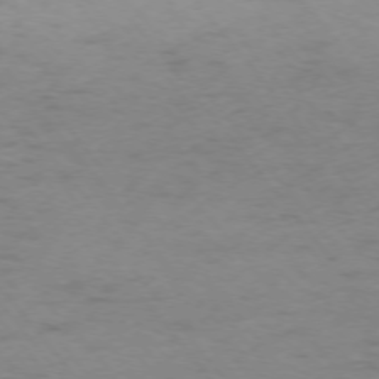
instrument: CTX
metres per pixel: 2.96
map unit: Ap
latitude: -75.5211
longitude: -67.0269
